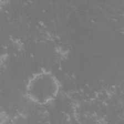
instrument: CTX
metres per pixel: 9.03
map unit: lHvf
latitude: -14.2551
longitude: -102.8947
